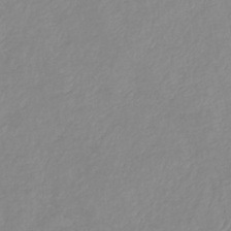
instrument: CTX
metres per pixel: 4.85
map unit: eHb
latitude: -40.2172
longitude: 80.8219
